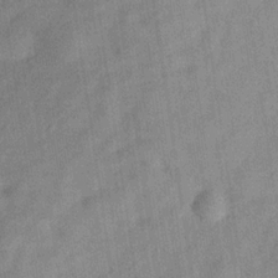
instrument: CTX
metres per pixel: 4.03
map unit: Hve
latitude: -31.2187
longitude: 92.0094
